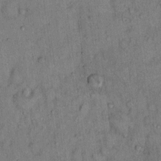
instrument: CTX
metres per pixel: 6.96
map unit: Hto
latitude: 12.9703
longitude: -59.1403
